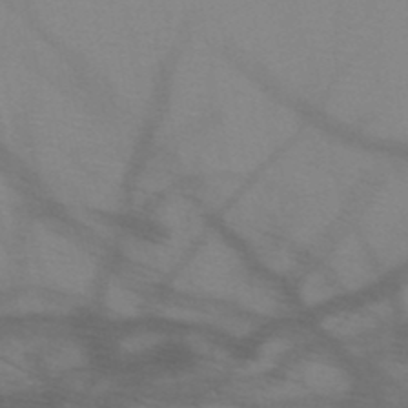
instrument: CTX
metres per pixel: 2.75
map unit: HNb
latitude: -48.5763
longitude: -40.5923
